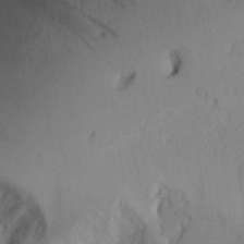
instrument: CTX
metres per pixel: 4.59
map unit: Aa
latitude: 24.3089
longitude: -132.7246
